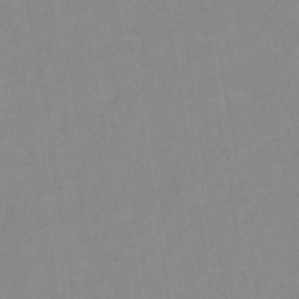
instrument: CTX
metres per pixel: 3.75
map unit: lHb
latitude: -40.1795
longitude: 74.3496
